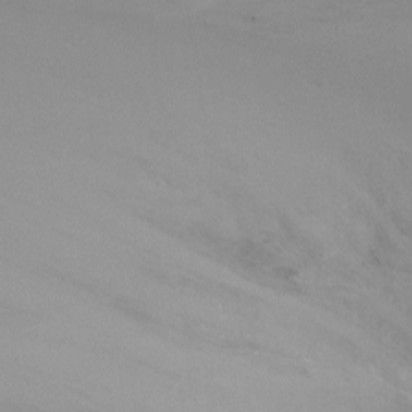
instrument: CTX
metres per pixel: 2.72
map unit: Ht
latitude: -5.7666
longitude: -26.3089
